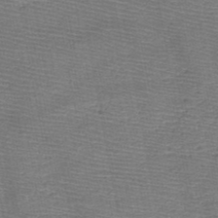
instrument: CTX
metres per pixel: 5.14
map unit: HNb
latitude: -48.8030
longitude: -42.5735
